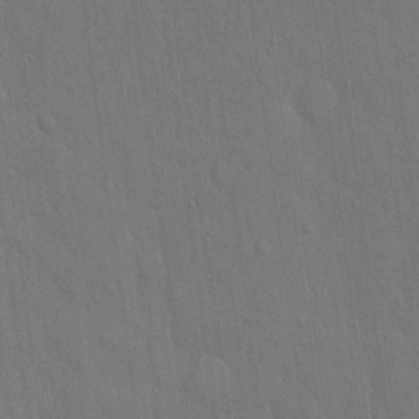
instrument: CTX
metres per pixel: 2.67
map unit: Hto
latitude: 16.2145
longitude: -57.9339
